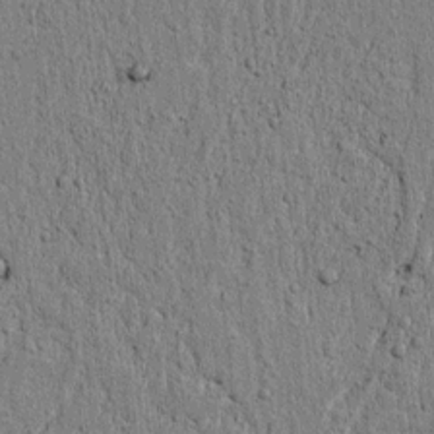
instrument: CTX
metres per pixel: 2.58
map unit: lAvf
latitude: 6.2145
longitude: 164.8786
